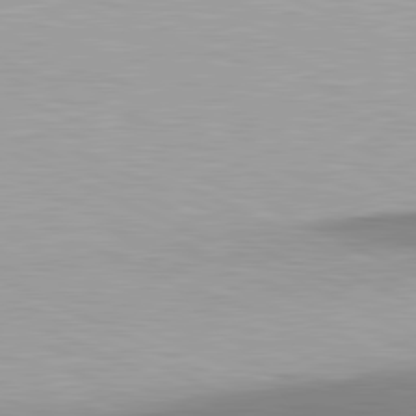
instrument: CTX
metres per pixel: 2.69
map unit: lApd
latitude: 81.2159
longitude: 161.6344
